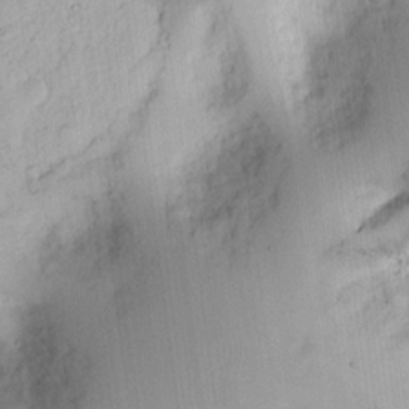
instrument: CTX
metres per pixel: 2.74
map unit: Ht
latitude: 8.9325
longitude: -74.7813
